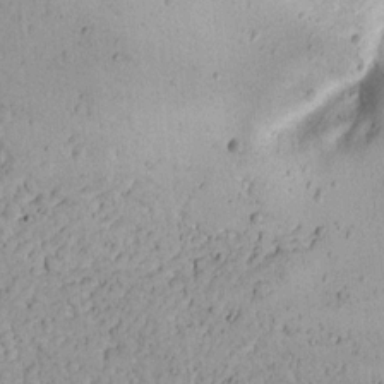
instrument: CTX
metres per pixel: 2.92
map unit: Aa
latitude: 13.4804
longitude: -140.7057
